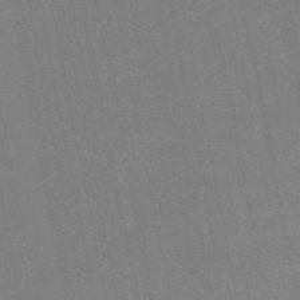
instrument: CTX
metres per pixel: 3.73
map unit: lHb
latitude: -48.2362
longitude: 80.5385
